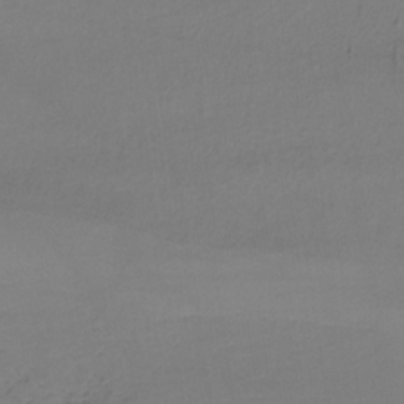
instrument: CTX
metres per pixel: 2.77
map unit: lHb
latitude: -34.9164
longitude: 64.3684
